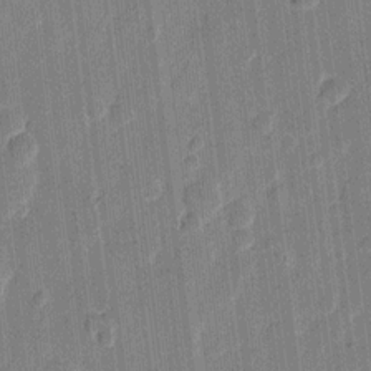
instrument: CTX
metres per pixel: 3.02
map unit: eHh
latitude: 11.0459
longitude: -66.1577
